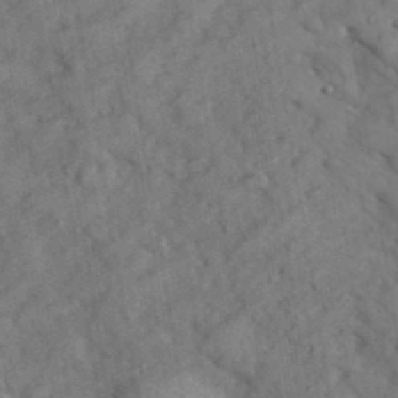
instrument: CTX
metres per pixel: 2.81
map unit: eHh
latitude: 37.5938
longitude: -67.6505
